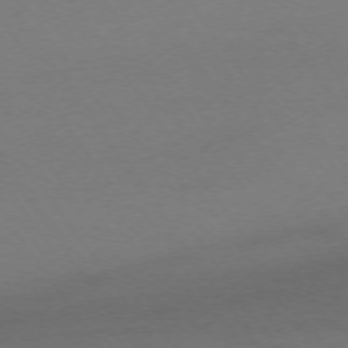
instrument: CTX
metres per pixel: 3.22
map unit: Ap
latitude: -74.5196
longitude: -73.5372
